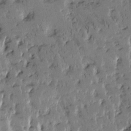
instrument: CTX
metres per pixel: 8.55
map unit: Htu
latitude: -2.8219
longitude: 175.9556
